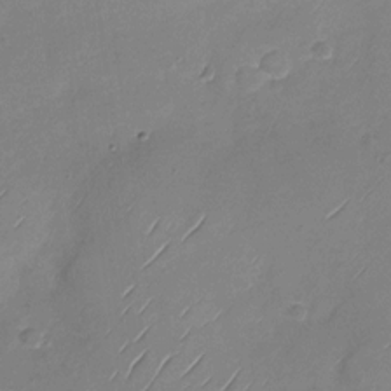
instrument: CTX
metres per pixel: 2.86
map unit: Nhu
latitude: -29.5021
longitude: -59.8772
